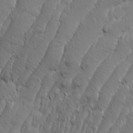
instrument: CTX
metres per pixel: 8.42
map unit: Aa
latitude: 8.3090
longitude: -130.1200
